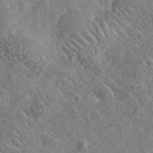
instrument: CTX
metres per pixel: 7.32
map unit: lHvf
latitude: 37.3671
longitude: -91.7261
